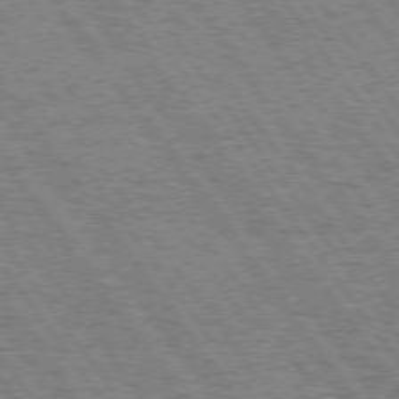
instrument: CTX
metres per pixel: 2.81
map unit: Hpe
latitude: 74.3656
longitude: -139.2537
